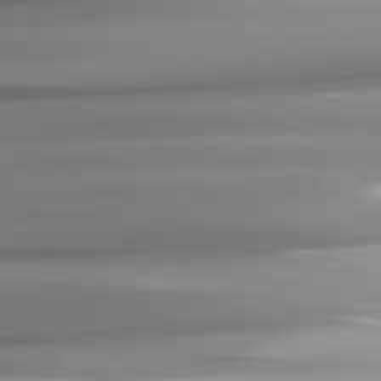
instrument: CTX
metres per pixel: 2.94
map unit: lApd
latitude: 82.0633
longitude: -143.6505
